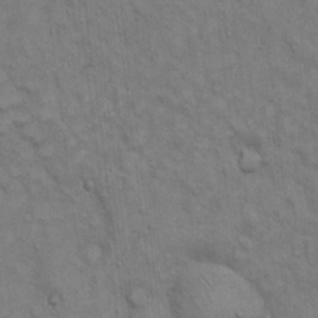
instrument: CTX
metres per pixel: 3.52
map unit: Hto
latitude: 13.8961
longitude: -60.7057
